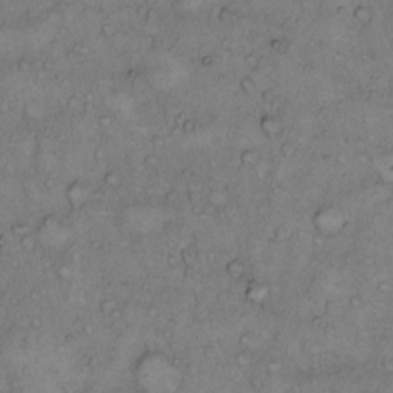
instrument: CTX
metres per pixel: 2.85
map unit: Hto
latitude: 9.6694
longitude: -58.0255
